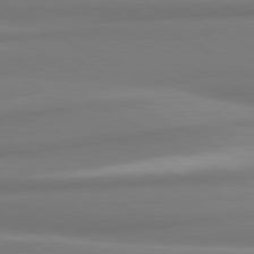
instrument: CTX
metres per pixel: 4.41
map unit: lApd
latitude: 80.4601
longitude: 173.8989
